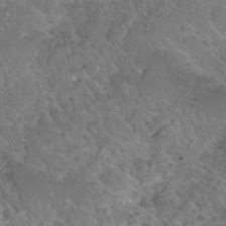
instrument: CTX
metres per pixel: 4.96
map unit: Nhu
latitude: 31.0648
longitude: -54.0255
